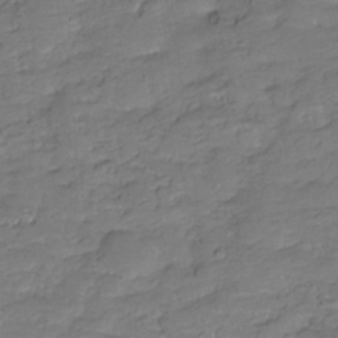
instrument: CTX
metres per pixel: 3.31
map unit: Hve
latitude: -28.1606
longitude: 91.3321
